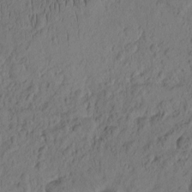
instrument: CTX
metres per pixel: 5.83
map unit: eHh
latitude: -1.7667
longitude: 16.7652
